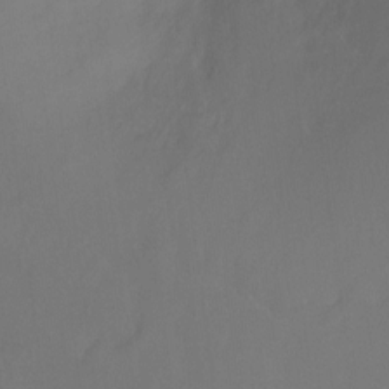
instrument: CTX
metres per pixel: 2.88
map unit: Ht
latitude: -6.2172
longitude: -34.5923
